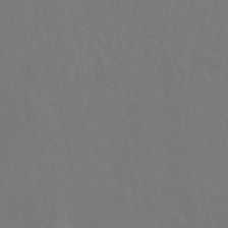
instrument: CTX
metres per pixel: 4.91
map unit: eAb
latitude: 46.3090
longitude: 112.5385
